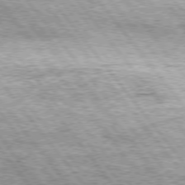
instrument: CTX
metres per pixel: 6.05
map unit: Hpe
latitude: 75.1781
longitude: -156.7435
